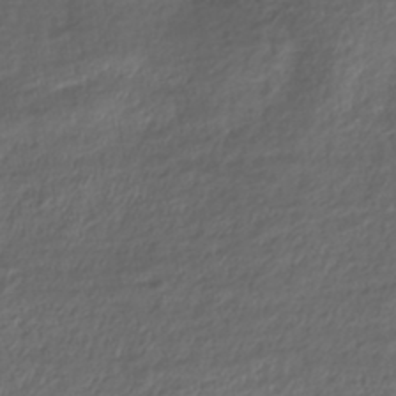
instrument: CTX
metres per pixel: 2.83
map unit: Nhe
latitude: -45.7478
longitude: 152.0094
